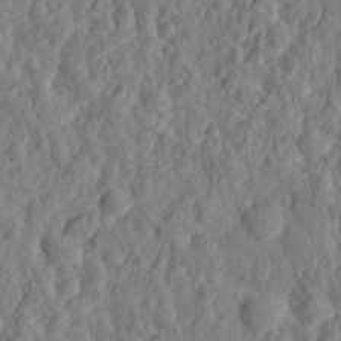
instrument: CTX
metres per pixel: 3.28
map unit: eHh
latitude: 28.6301
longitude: -76.4223
